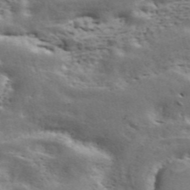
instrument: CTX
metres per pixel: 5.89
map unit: ANa
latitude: 42.5546
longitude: 47.0864
